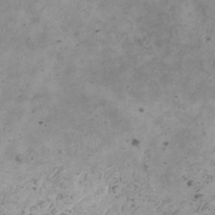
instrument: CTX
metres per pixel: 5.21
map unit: HNhu
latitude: -0.1984
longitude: 3.2564
